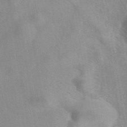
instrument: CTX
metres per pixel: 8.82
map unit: eAb
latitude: 40.4601
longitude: 106.5574
